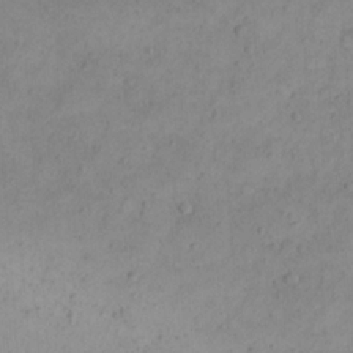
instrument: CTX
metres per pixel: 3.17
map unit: Nhu
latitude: 23.1592
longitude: -66.7624
